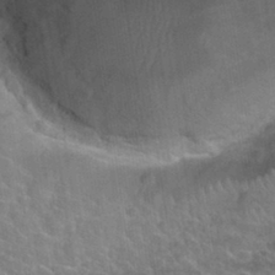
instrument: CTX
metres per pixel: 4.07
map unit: Nhu
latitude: 31.6505
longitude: -51.8394
